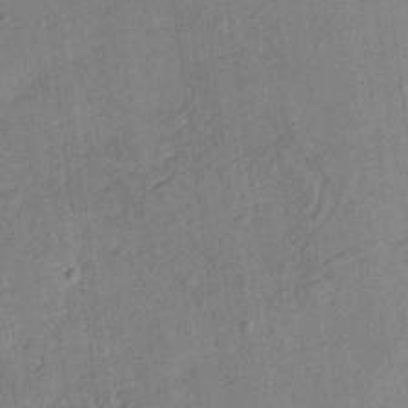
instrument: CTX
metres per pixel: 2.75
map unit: HNhu
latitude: 5.1781
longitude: 3.5021
